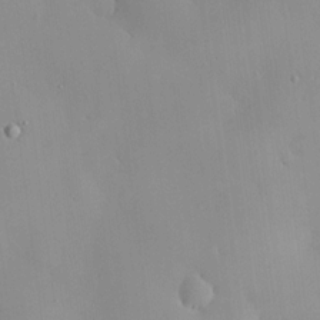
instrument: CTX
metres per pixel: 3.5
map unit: HNhu
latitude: 6.5546
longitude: 13.4266
